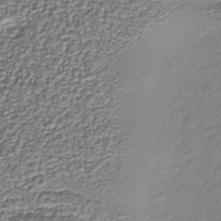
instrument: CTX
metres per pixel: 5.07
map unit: Nhu
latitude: -38.4629
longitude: -82.6301
